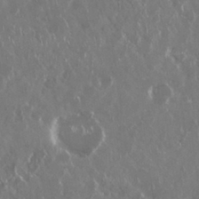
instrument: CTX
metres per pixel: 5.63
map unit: Nhu
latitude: 29.6505
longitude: -60.4979
